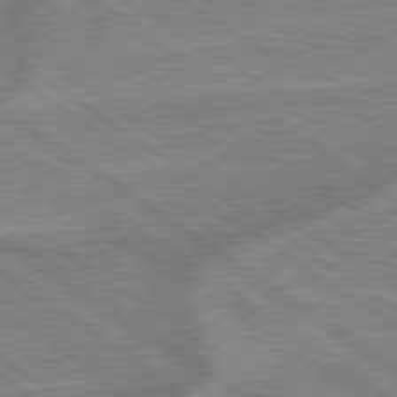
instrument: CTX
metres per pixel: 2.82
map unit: lApd
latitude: 79.1592
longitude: -171.9717
